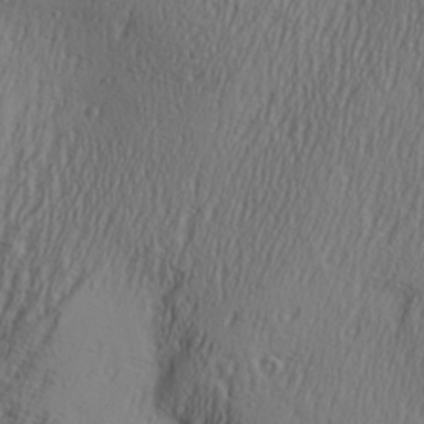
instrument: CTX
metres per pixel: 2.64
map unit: Aa
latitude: 27.0081
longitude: -136.0444
